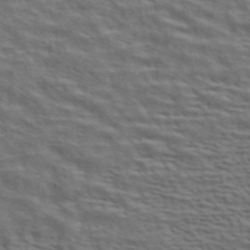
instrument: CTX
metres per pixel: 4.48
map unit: ANa
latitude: 44.7813
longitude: 38.1605
